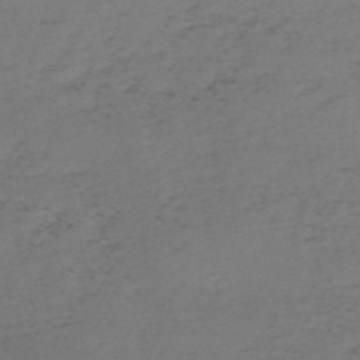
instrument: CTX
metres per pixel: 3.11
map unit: HNb
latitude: -55.6722
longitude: -44.1578
